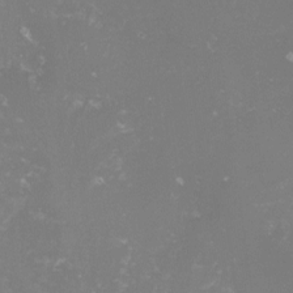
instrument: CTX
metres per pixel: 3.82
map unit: lHvf
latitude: -15.6911
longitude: -100.3845
